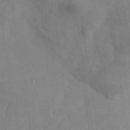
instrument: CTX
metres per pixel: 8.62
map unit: eHh
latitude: 34.1577
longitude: -133.5749
